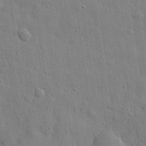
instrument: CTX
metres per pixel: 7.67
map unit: eHh
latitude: 28.8191
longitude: -74.8569
